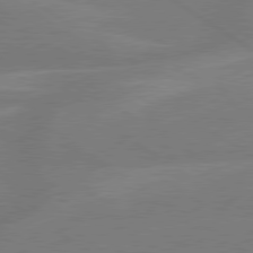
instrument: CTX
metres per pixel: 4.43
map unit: lApd
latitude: 79.3104
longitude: -143.4804
